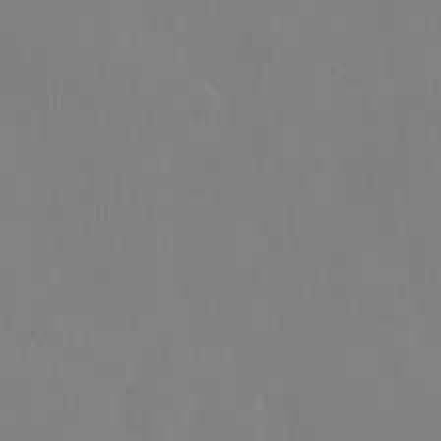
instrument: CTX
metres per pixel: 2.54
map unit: eHh
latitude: -3.5588
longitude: 19.6155
